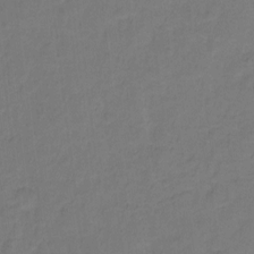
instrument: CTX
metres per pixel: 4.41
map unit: Hto
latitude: -1.9367
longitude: -34.5168
